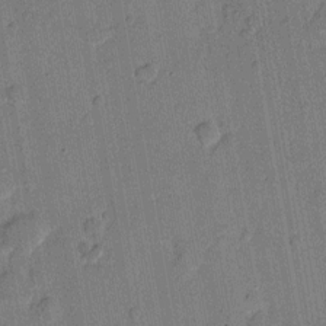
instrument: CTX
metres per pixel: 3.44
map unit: eHh
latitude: 7.6127
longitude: -66.1388
